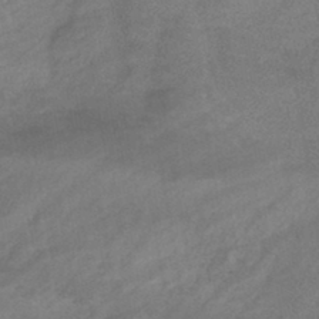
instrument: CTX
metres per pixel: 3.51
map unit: eHb
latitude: -43.0297
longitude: 85.6721
